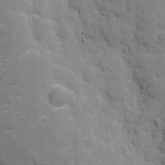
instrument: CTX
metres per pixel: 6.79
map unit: eHh
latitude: 8.1578
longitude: -66.9324
